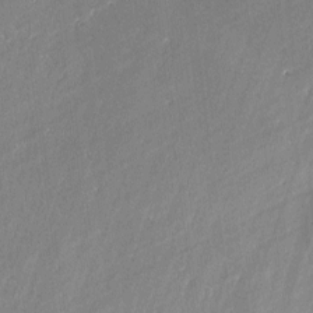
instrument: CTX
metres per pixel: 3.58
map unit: lAvf
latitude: -1.8234
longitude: -107.4615
